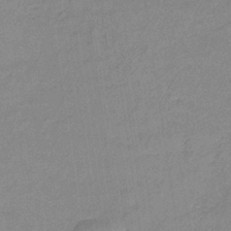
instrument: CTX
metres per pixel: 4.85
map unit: lHb
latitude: -34.3684
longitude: 70.0661
